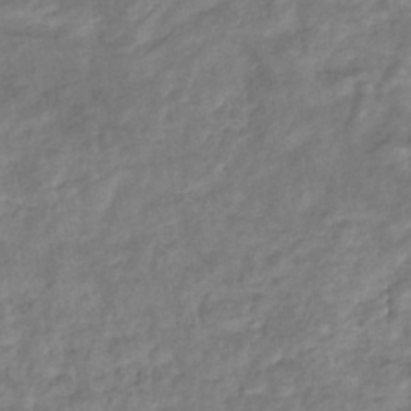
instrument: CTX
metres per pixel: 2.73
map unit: eHb
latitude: -34.7274
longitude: 75.4644
